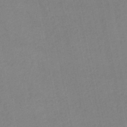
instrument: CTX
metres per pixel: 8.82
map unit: lHb
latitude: -46.7841
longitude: 61.1431
